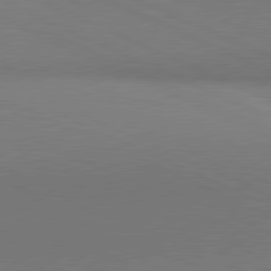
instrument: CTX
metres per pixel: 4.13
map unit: lApd
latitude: 81.1025
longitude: 144.0472
